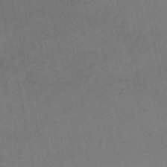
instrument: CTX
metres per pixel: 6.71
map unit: lHb
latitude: -46.3684
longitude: 66.7463
